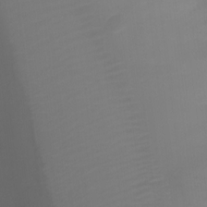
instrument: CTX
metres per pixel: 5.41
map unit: Ht
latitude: 2.4034
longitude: -22.7246
